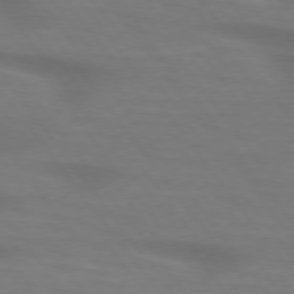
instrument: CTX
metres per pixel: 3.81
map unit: lApd
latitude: 75.3671
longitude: -59.7639
